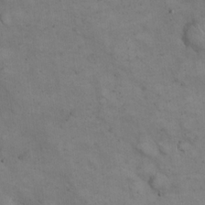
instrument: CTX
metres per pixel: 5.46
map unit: eHh
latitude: 22.1011
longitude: -61.4615
